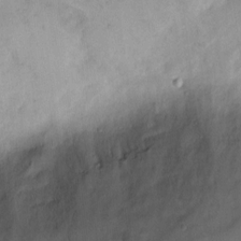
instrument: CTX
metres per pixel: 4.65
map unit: Hto
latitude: 6.9325
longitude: -62.5546
